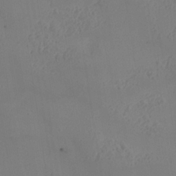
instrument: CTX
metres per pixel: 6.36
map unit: Nhe
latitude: -36.8030
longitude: 139.0487
